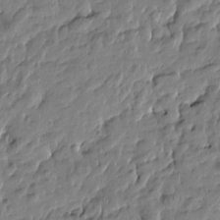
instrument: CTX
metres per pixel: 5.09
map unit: Htu
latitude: -4.7841
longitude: 177.6533
